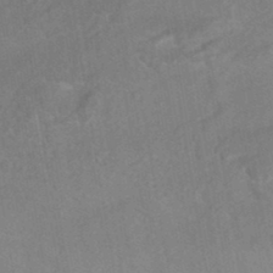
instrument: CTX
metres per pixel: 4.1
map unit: HNhu
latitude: -45.1998
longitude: 92.0094
